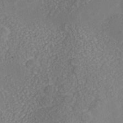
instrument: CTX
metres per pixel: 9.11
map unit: Nhe
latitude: -40.4818
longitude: -100.1200
